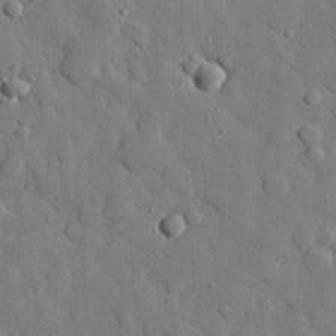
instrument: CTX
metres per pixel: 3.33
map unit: eHh
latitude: 27.5938
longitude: -78.6869
